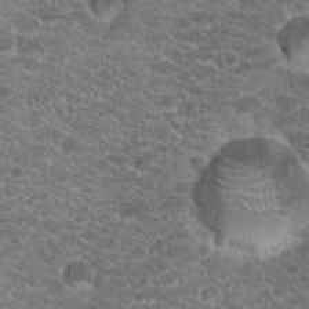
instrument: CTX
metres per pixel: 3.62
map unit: Hto
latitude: 19.0458
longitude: -37.0459
